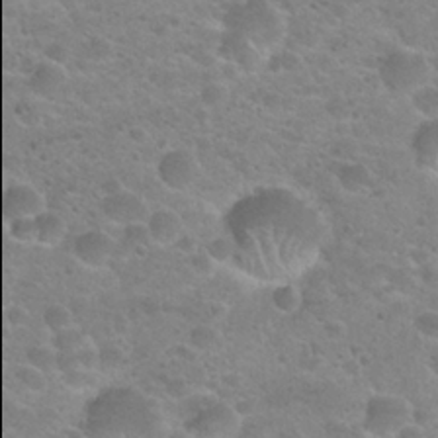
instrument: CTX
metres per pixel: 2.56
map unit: Hto
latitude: 22.3467
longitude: -49.9906
